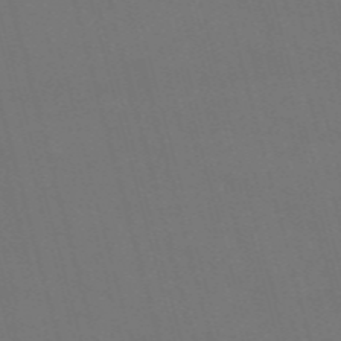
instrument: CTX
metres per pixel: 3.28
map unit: Nve
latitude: -58.9730
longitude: 62.0283
